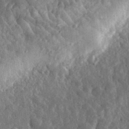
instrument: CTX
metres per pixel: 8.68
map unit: eHh
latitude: 33.8772
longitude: -79.7261
